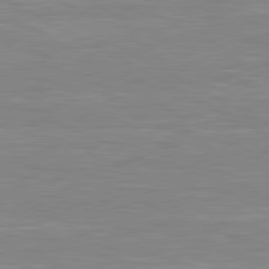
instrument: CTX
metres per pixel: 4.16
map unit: lApd
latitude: 80.7624
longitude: 171.3888
